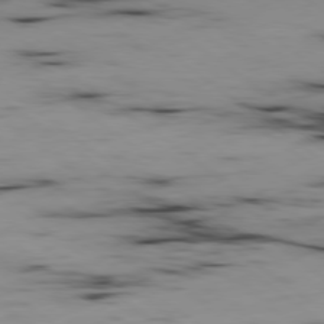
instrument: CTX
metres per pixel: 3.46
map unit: Ap
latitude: -79.3698
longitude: -73.6505
